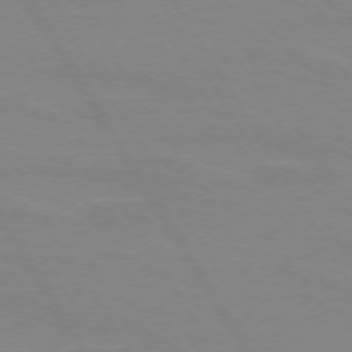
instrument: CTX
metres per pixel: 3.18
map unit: lApd
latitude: 72.9514
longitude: -56.0444
